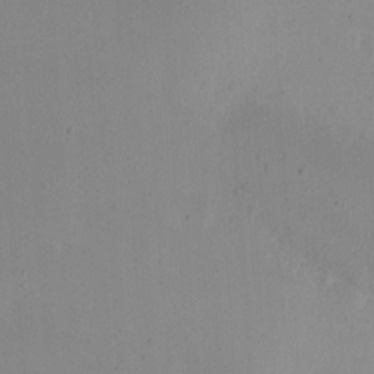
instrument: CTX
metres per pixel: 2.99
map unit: eHh
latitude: 23.6694
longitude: -66.5545
